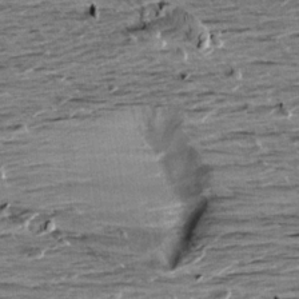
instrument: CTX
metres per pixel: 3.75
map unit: Aa
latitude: 9.6694
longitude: -139.6505
